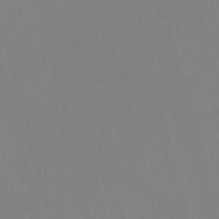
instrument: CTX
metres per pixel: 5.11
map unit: Nve
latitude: -57.9178
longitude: 62.0094
